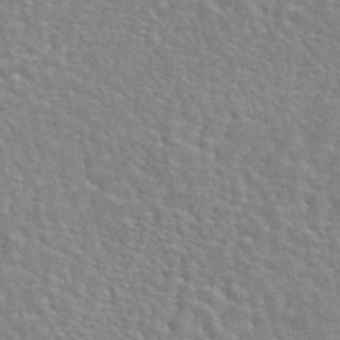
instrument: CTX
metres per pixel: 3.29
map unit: eAb
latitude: 44.6301
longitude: 109.9178
